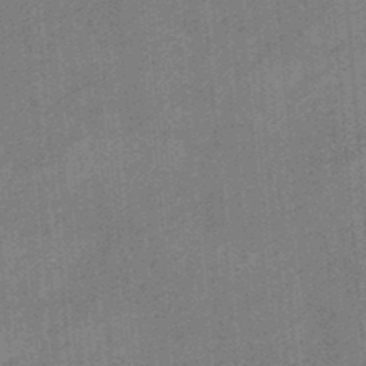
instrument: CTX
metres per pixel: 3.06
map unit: HNb
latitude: -34.5385
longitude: 57.3887
